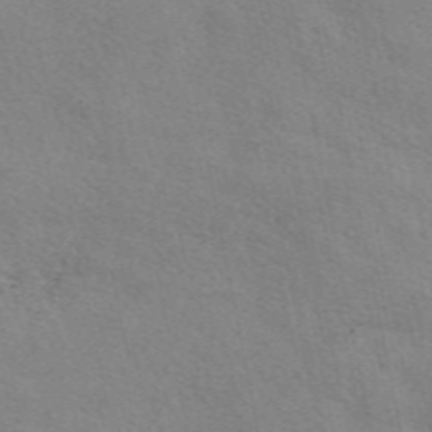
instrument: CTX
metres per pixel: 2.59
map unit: eAb
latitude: 50.8191
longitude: 116.7274
